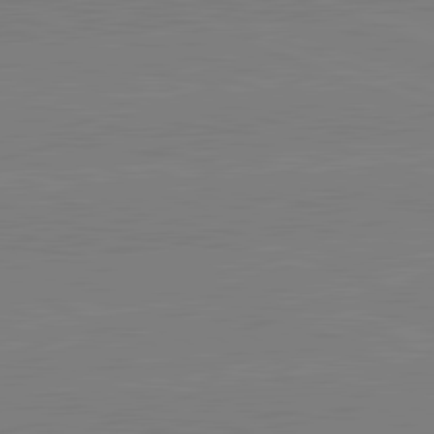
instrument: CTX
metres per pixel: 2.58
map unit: lApd
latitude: 82.2522
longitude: -158.1767
